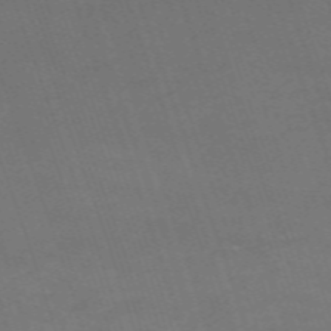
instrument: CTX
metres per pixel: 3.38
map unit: HNb
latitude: -54.5385
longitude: -37.0648
